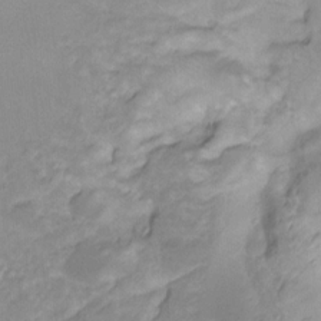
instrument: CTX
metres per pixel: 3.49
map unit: Ht
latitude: -9.6344
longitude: -39.3482
